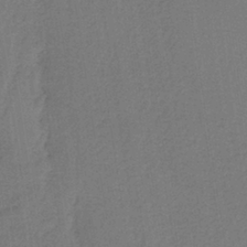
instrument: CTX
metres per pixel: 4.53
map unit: HNb
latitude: -38.1606
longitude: 54.8408
